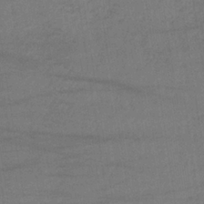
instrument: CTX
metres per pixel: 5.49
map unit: lHb
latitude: -34.8408
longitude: 64.1039
